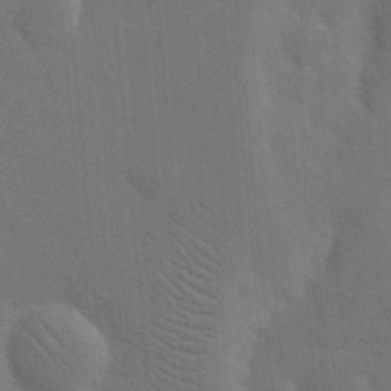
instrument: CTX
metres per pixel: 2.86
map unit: eHh
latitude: 19.3292
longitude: -64.3278
